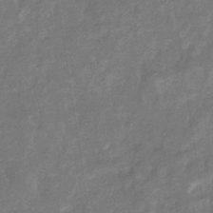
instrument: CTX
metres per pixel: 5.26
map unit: eHb
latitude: -33.9745
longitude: 74.6708
